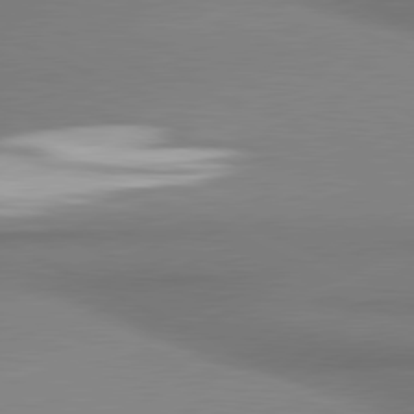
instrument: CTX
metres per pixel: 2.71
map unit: lApd
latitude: 80.9514
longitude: 176.7085
